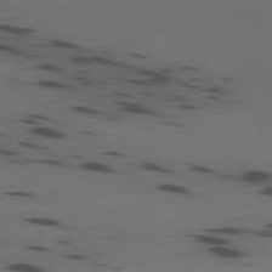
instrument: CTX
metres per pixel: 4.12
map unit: Ap
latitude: -79.4265
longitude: -61.8205
